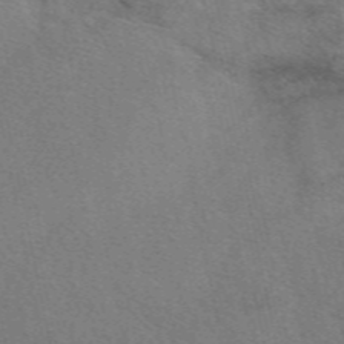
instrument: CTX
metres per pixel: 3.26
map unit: eAb
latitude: 50.6112
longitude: 109.7289
